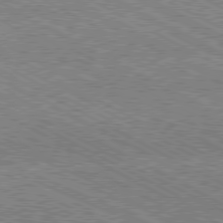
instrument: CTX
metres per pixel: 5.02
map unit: Hpe
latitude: -81.5021
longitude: 20.0094
